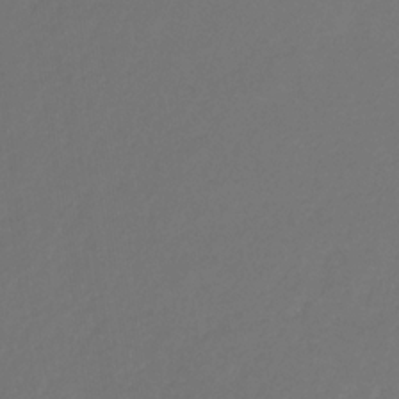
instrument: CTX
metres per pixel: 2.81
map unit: eHb
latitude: -30.6140
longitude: 65.3699
